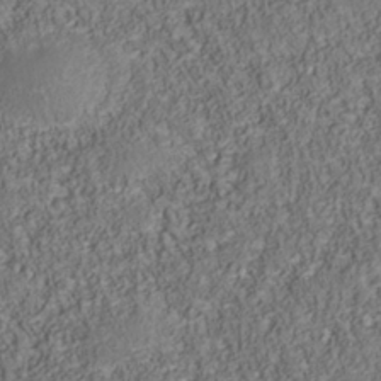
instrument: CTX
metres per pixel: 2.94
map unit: Nhu
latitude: -39.8800
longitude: -85.3104
